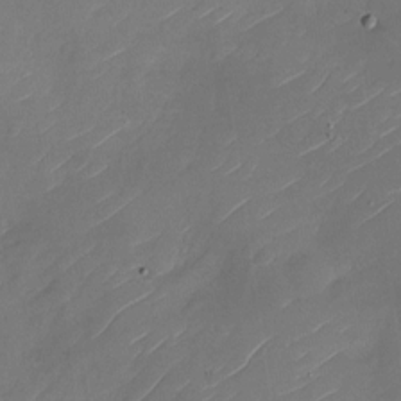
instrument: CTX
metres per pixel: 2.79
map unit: Nhu
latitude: -28.3117
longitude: -73.1593
